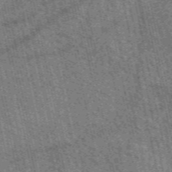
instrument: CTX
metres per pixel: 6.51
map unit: eAb
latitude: 50.8947
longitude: 114.2928
